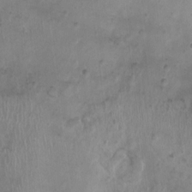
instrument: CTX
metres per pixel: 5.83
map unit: Nhu
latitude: 0.6868
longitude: -15.3671
